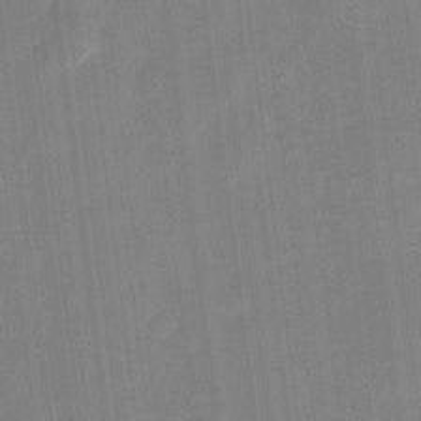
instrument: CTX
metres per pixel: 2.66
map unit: eHh
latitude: 10.7624
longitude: -69.9339
